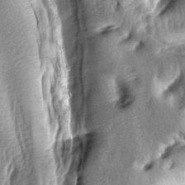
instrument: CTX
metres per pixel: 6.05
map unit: lAa
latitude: -7.3132
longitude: -127.1592
